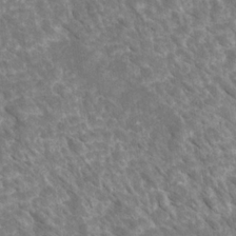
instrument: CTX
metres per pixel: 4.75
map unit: Htu
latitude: 2.4034
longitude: 142.2550
